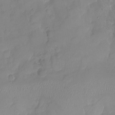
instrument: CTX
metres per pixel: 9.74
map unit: Nhu
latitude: -18.4440
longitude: -57.1781
